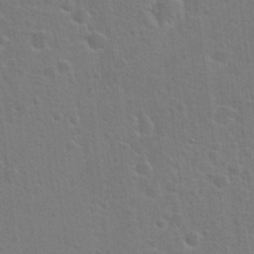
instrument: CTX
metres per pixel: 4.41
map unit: Hto
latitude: 22.6112
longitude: -47.6883
